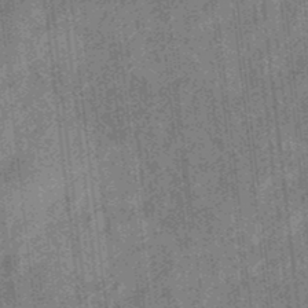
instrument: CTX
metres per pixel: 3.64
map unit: eHb
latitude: -35.5588
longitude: 79.0297
